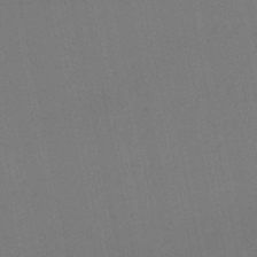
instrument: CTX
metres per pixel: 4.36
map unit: eHb
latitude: -49.7667
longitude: 72.4062
